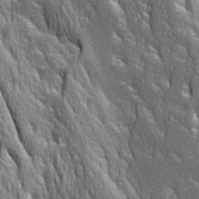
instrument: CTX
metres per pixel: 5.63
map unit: Ave
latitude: 14.4979
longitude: -131.9528
